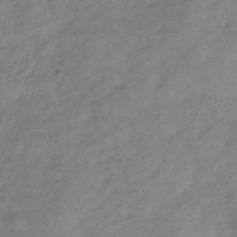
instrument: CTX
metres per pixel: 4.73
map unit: Hve
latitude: -32.5574
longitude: 90.3307
